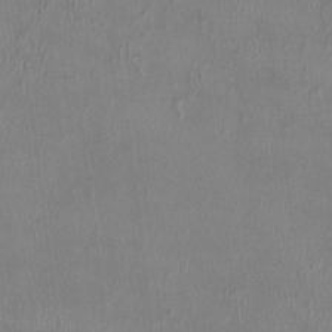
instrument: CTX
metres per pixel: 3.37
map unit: HNhu
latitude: 2.8569
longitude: -5.8205
